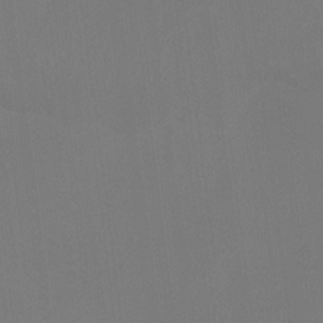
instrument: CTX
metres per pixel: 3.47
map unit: Htu
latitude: -14.4629
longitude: -49.0269
